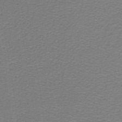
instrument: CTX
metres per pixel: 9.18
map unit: lHb
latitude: -43.1053
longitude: 56.3306
